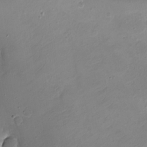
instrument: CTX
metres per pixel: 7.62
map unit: eHh
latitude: -5.5210
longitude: -78.2145
